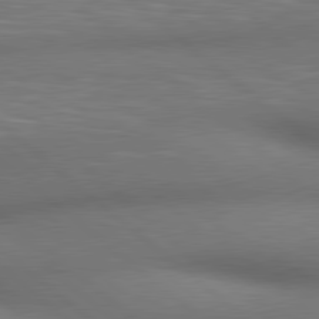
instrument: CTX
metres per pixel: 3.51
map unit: lApd
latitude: 80.2900
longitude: 119.6155
